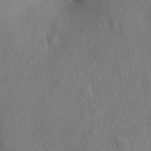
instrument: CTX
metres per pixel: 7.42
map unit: eHh
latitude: 4.5168
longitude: -73.4805
